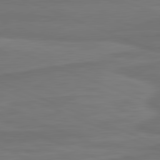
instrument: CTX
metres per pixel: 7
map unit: lApd
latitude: 81.9339
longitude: 168.5573
